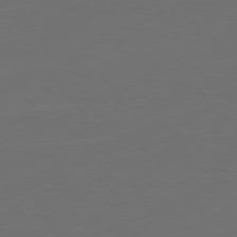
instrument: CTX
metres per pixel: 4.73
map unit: Ap
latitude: -81.6722
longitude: -85.0459
